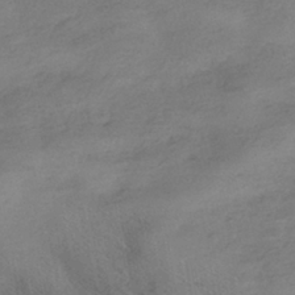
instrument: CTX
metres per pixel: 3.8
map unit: HNhu
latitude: -40.8219
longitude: 98.6707
